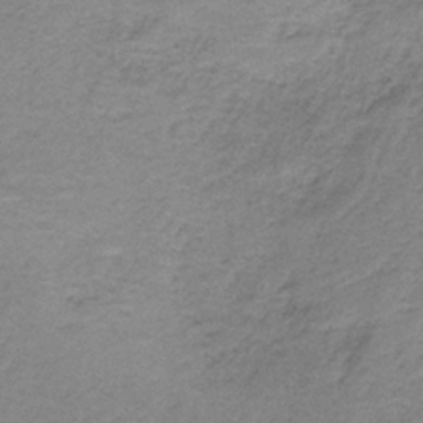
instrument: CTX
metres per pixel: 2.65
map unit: HNb
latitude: -36.3495
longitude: 53.9367
